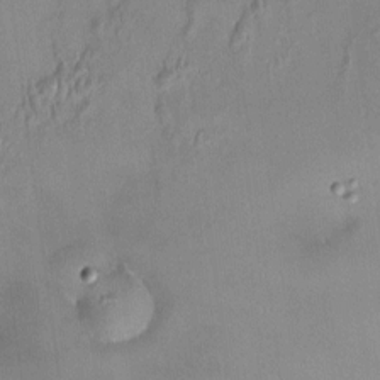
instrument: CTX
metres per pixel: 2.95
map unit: HNhu
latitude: 6.0822
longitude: 9.2943
